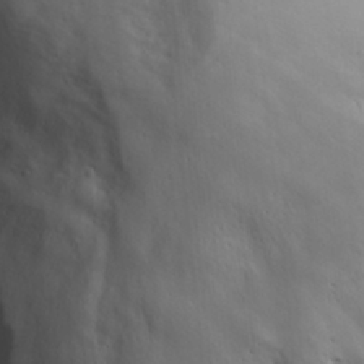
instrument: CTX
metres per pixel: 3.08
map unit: eHh
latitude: 29.5371
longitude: -74.0444
